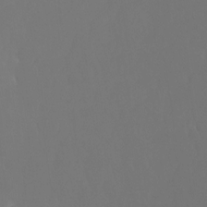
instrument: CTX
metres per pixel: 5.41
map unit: Ht
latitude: -4.7463
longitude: -60.9513
